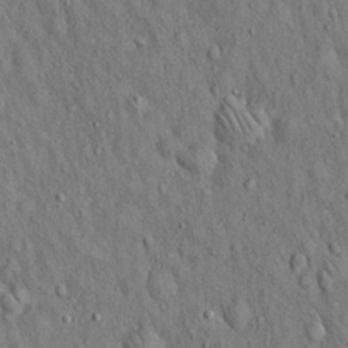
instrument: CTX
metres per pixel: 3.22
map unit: Hto
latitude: 14.9514
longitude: -58.6491
